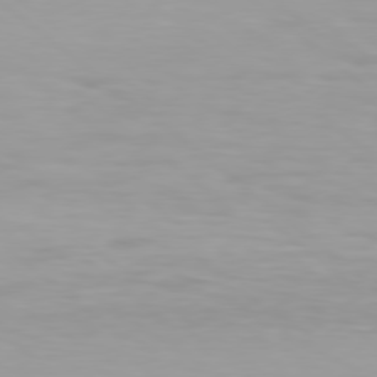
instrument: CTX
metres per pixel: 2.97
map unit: Hpe
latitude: 78.0255
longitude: -134.0822
